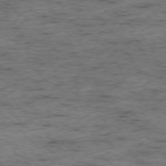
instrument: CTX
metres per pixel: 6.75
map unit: Ap
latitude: -76.6330
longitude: -91.0270
